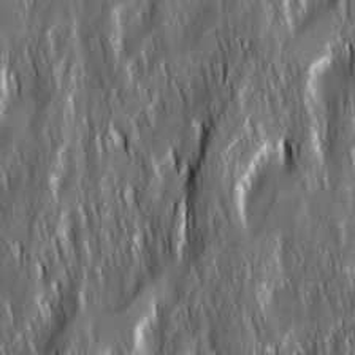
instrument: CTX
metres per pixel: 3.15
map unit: Ave
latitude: 15.4049
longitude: -135.1403
